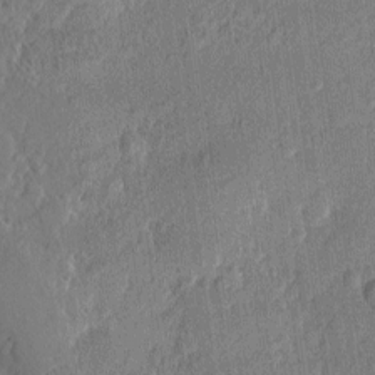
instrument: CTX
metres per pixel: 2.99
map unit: eHh
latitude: 4.4034
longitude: -74.8758
